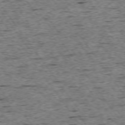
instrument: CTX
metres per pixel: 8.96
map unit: Ap
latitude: -74.4629
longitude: -87.7260
